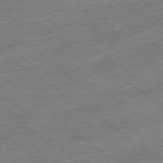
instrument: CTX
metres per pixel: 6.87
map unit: Ap
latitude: -79.1620
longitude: -49.0647
